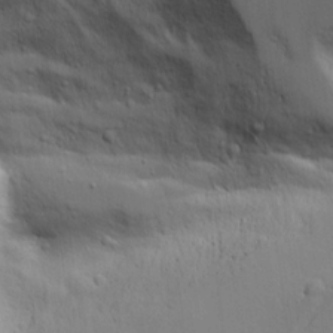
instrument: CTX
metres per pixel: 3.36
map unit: Aa
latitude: 19.1403
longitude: -125.7260
